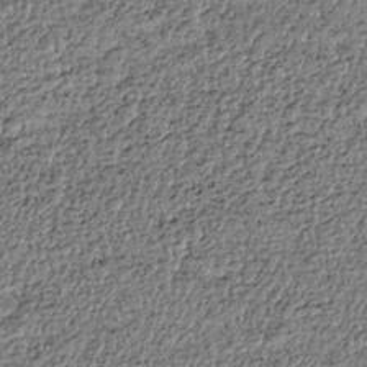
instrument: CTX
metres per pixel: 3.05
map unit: HNhu
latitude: -36.7841
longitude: 33.7100
